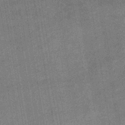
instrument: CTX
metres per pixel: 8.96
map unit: lHb
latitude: -40.0094
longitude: 74.8030
